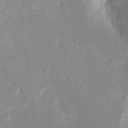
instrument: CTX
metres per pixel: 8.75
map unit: eHh
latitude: 18.1389
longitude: -70.2900
